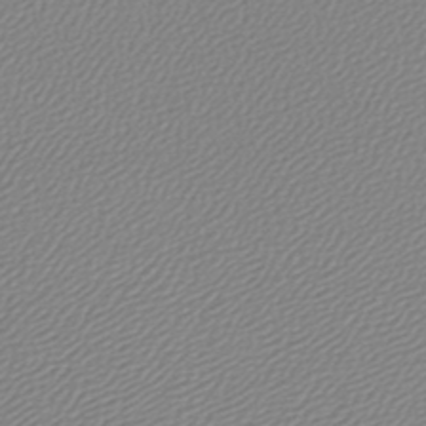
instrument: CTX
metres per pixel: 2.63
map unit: lHb
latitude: -44.5952
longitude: 65.0298
